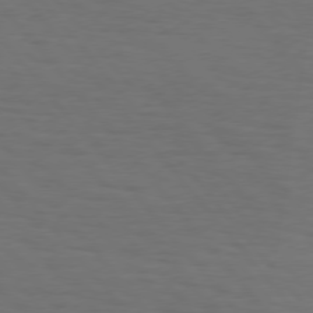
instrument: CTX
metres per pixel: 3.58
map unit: Hpe
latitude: 75.8961
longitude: -131.6127
